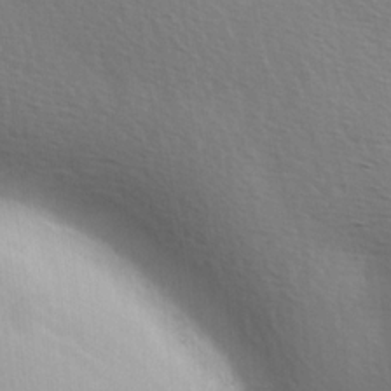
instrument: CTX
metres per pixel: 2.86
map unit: Hve
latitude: 2.6490
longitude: -124.2522
